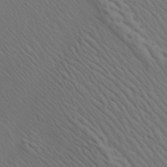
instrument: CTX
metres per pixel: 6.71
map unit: Aa
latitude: 23.2159
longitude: -138.5546
